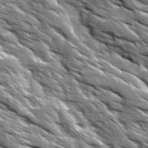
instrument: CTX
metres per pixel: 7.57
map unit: Ave
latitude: 19.4993
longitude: -135.5938
